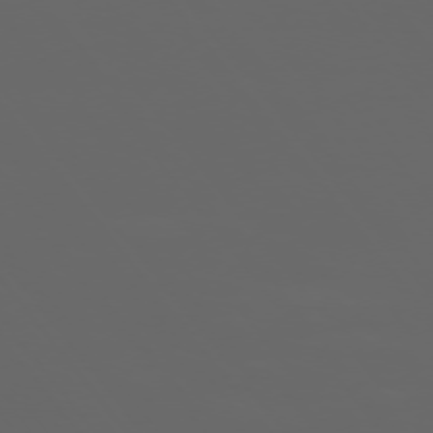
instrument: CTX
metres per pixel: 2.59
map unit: Ap
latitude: -76.2173
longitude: -75.0458
